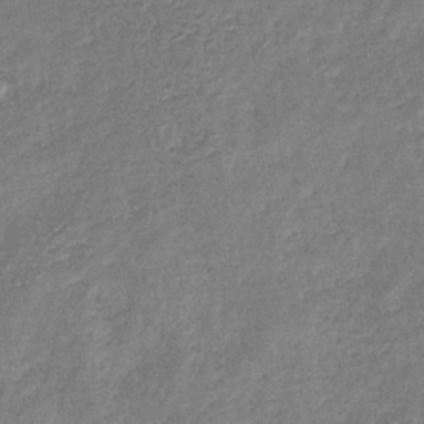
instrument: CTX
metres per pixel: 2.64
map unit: eHb
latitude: -32.5007
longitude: 74.4818
